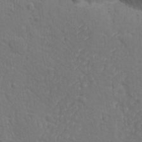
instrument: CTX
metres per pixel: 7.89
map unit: Ave
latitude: -10.2173
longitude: -120.7624
